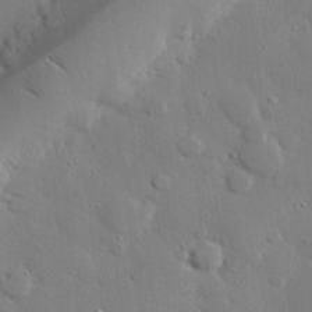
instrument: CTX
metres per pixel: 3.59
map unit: eHh
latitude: 27.6127
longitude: -81.3671
